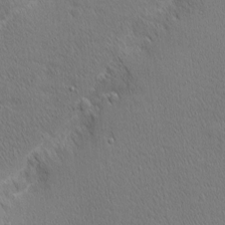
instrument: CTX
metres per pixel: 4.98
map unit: Nhu
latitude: 1.6505
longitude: -77.7638
